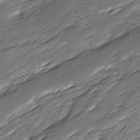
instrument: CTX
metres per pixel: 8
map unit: Ave
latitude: 16.1389
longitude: -136.9703
